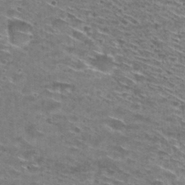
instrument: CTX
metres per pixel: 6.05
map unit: Hto
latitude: 29.0647
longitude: -46.5168
